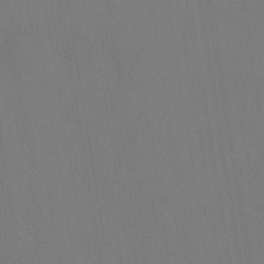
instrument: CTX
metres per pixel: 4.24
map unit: HNhu
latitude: 5.7450
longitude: 4.4251
